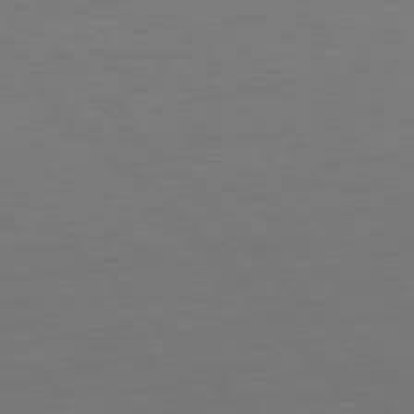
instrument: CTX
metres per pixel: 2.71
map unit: Ap
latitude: -79.8044
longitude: -56.4789
